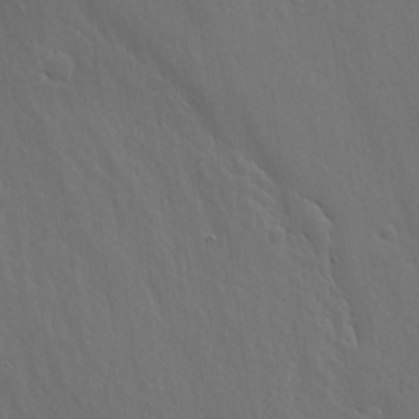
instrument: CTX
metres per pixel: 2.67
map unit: lHvf
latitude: 18.9136
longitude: -116.9892
